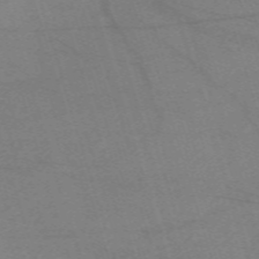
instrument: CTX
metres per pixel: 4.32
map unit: eHh
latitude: -61.6722
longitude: 54.5952
